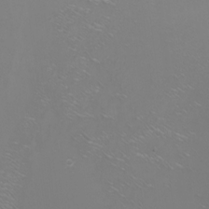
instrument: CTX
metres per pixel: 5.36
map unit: Nhu
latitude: -8.6329
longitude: -94.5168
